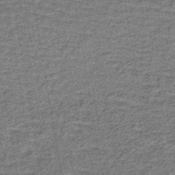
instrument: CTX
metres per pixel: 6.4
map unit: lHb
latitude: -40.3117
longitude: 58.6896
